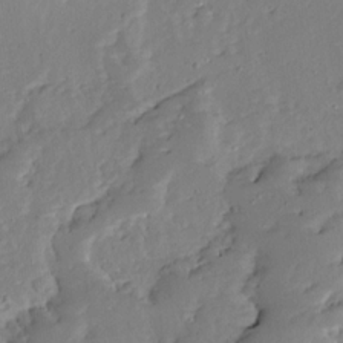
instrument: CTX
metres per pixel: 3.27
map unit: Ave
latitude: 13.0459
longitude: -136.0444
